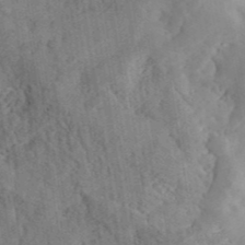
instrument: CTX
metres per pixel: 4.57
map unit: ANa
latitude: 41.1025
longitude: 52.5384
